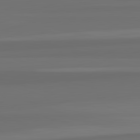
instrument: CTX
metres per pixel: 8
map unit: lApd
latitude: 82.8191
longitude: 165.8234
